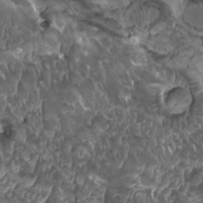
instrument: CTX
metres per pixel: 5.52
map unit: HNhu
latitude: 4.7435
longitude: 3.1242
